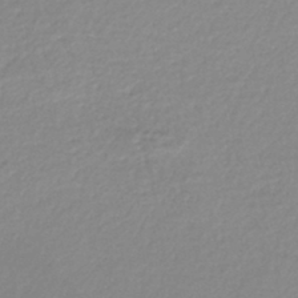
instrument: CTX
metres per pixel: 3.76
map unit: lHb
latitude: -44.3495
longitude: 62.0661
